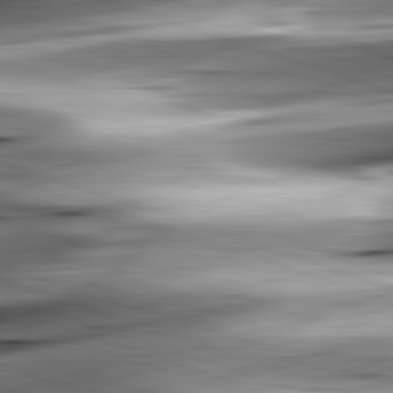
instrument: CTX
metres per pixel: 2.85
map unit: lApd
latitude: 82.2900
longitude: -151.9906
